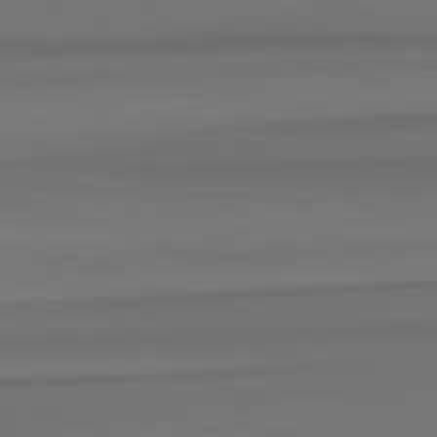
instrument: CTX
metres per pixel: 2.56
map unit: lApd
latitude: 82.8569
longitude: -178.9514
